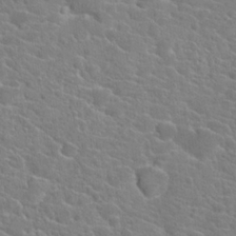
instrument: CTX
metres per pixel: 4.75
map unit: Hto
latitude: 21.4049
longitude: -39.4615
